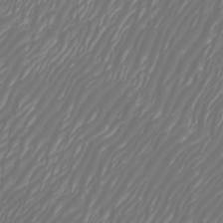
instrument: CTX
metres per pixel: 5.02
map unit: Htu
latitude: -5.8800
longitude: -74.8947
